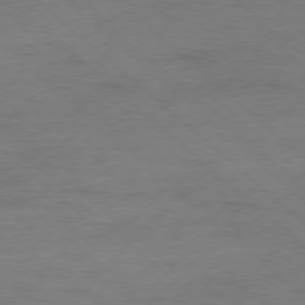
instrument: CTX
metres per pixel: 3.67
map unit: Ap
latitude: -78.2928
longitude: -88.1956
